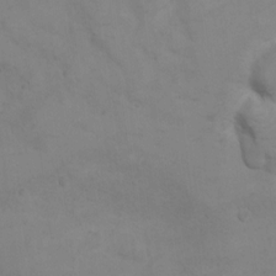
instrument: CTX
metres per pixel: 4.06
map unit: Ht
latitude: 10.4412
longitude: -32.6302
